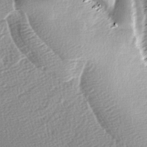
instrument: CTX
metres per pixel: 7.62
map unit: Ave
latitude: -6.5951
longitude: -123.1403
